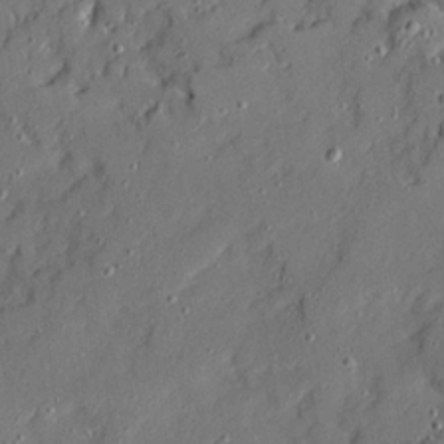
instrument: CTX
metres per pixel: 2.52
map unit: Ave
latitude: 20.7813
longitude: -129.2159
